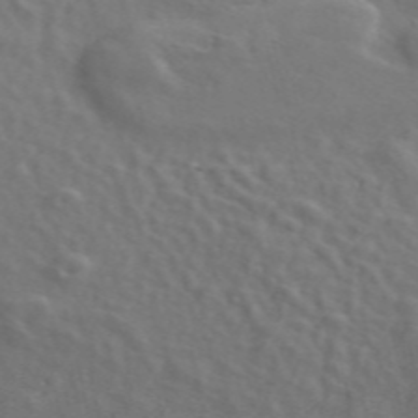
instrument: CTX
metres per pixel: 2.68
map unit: ANa
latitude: 49.8961
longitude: -81.4048
